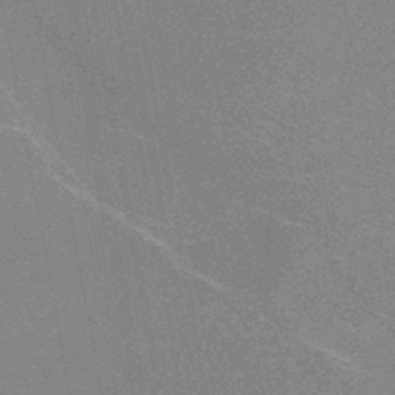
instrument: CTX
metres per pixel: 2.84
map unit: HNhu
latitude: -46.7274
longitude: 99.6533
